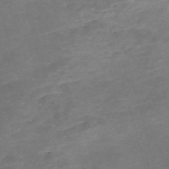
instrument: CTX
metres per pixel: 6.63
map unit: Nve
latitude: -58.1983
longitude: 59.3887
